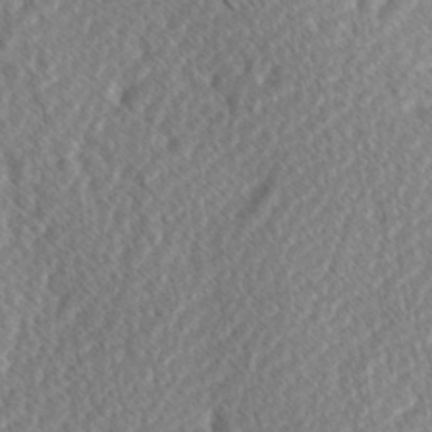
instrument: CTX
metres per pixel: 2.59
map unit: Hve
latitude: 1.6127
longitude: -123.9339
